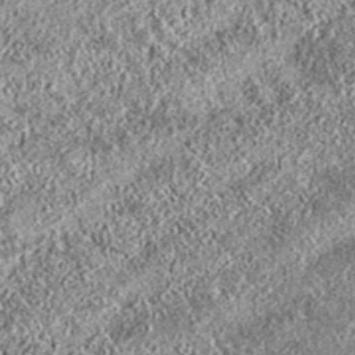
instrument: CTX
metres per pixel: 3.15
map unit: eAb
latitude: 37.2537
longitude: 111.7100
